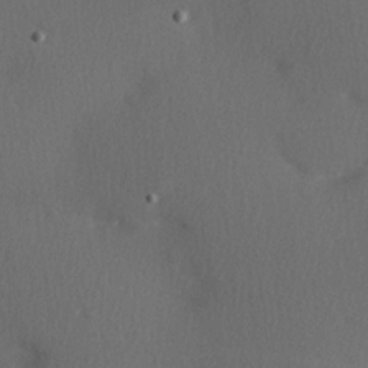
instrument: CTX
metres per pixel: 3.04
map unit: Hve
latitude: 13.7261
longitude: -90.2900
